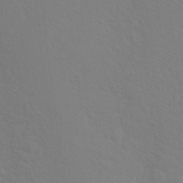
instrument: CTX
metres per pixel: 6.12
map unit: Hto
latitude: 18.1766
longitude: -39.6316
